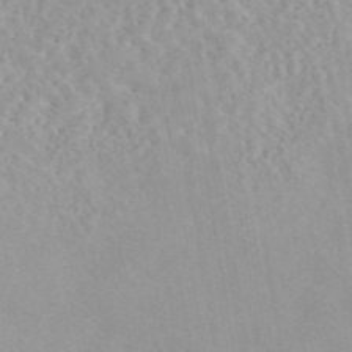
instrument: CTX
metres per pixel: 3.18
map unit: eAb
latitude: 44.2711
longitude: 115.6911
